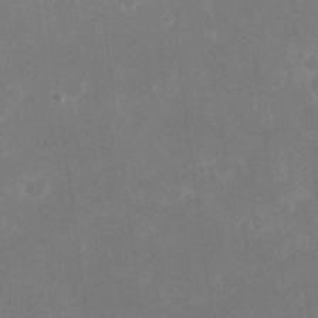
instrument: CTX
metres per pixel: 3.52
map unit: eHh
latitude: 19.2537
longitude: -70.6301
